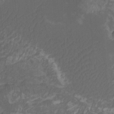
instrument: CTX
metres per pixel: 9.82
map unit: Htu
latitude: -11.2754
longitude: -73.7639
